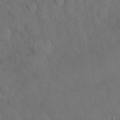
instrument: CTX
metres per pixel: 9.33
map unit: Nhu
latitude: 27.4804
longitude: -70.2144
